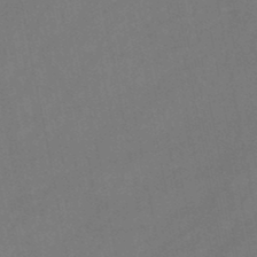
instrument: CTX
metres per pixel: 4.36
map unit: lHb
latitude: -47.2754
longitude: 62.2361
